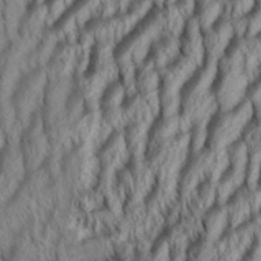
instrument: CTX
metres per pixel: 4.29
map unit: Aa
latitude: 34.1011
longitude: -137.4049
